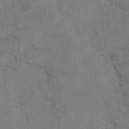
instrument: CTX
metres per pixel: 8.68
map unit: Hto
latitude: 6.4790
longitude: -62.2712
